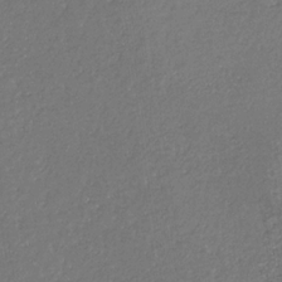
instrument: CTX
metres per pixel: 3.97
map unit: eHb
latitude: -30.8786
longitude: 68.6707
